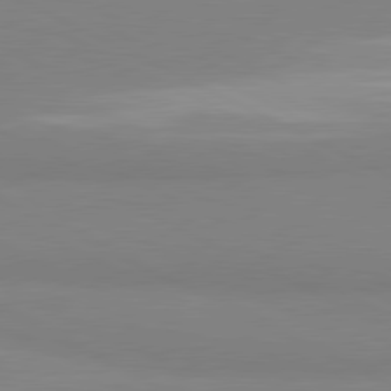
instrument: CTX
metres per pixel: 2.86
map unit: lApd
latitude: 80.9514
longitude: 178.9919
